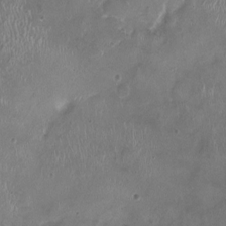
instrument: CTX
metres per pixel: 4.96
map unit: HNhu
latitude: -3.5777
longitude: -2.9702
